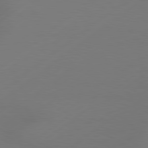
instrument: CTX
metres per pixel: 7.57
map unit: lApd
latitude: 79.2159
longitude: -131.4805
